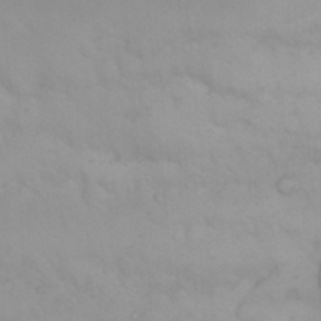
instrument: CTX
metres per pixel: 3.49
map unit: Nhu
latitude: 23.3671
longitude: -63.5371
